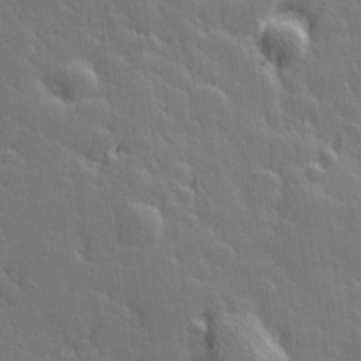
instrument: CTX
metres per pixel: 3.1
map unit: Hve
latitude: 26.7435
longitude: 144.9920
